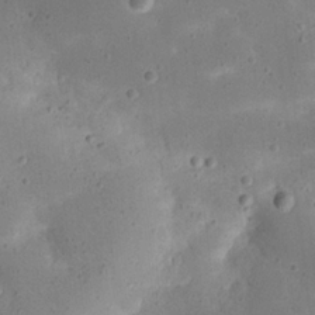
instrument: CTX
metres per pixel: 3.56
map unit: eHh
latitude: 20.8191
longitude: -63.7450
